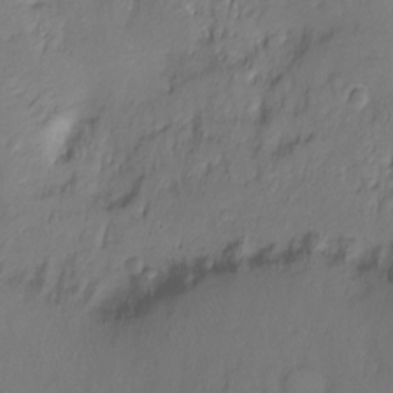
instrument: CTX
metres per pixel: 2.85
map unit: Hto
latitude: -11.4832
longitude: -39.8016
